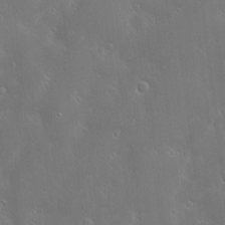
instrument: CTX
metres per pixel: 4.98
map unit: Hve
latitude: -10.2173
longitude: 173.8611
